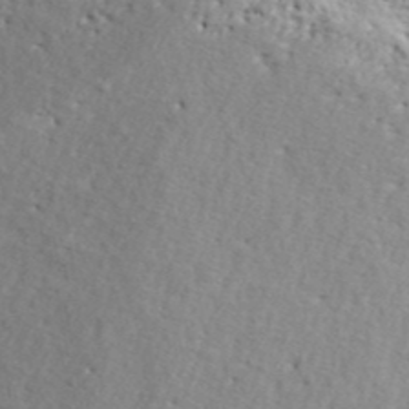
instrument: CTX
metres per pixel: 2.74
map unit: ANa
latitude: 42.4223
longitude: -87.1403
